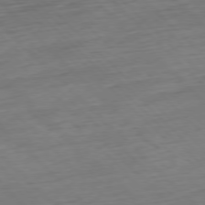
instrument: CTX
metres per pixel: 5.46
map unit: Hpe
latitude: -77.6911
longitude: 13.0298
